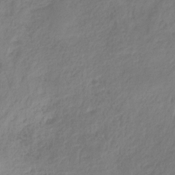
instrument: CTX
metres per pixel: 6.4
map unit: HNhu
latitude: -28.7085
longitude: 67.5588
